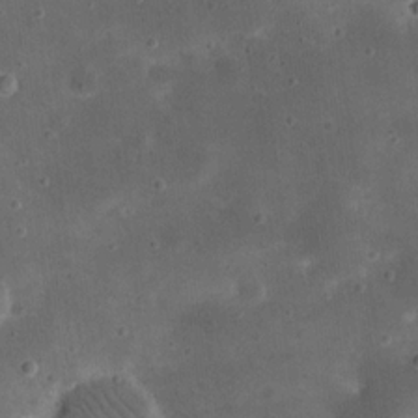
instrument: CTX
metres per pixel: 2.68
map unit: eHh
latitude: 20.7624
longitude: -65.9717
